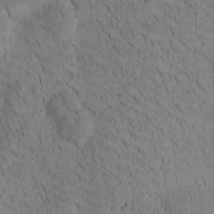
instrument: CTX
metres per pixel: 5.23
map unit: Htu
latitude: -2.9163
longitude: 172.8597
